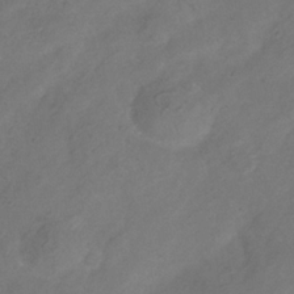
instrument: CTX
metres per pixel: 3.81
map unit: Hve
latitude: -35.3888
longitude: 88.5573
